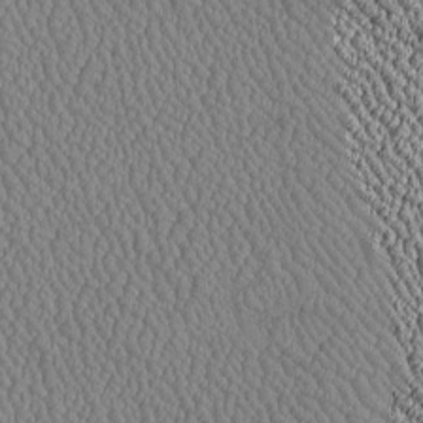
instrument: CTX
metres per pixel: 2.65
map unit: Htu
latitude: -6.7841
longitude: 156.4251
